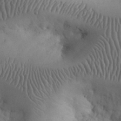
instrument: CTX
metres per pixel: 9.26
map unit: eHh
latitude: 31.2537
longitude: -68.1389
